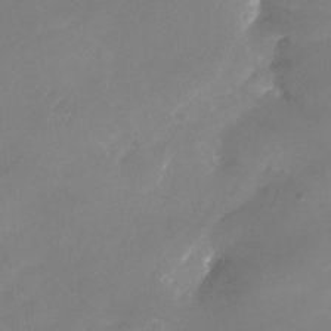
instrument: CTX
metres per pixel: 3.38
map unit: Nhu
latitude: -23.4455
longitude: -70.4034
